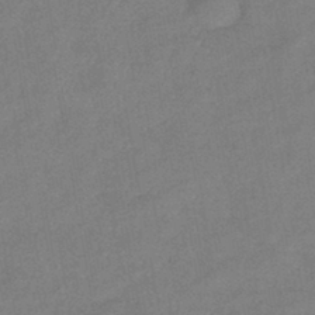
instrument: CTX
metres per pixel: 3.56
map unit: eHb
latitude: -41.9556
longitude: 82.6518
